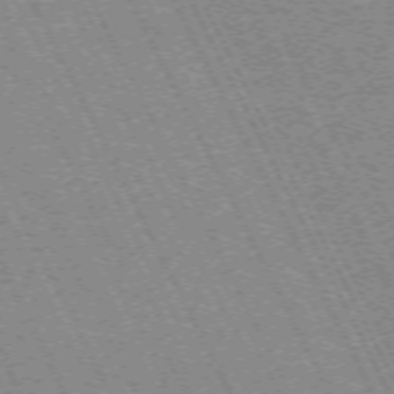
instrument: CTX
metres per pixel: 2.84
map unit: Hpe
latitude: -71.1620
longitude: 14.3684
